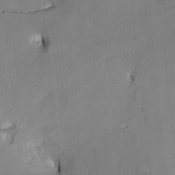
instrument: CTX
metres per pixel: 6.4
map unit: Nve
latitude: -8.3873
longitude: 175.3698
